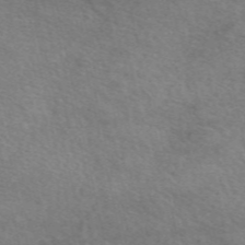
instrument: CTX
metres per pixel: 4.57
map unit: eAb
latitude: 50.4601
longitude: 120.2739
